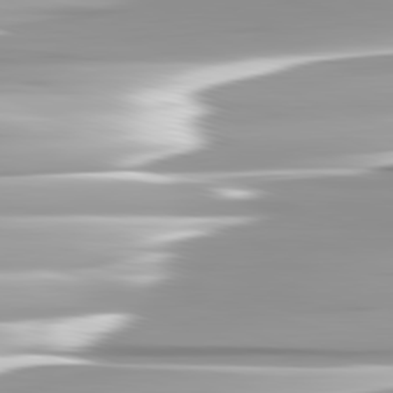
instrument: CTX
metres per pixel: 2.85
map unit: lApd
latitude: 82.6301
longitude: -139.5560
